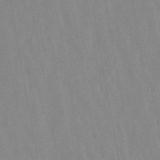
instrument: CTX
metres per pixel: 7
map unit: lHb
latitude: -48.5007
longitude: 73.3132
